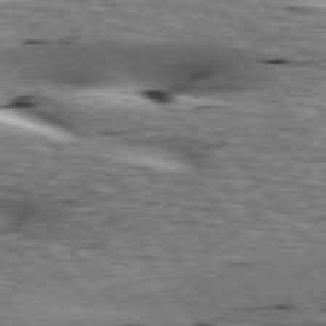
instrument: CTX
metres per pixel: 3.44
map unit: lApd
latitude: 76.4601
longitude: -60.4412
